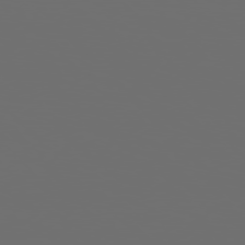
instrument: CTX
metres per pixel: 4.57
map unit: Hpe
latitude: 76.7435
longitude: -140.8569
